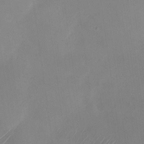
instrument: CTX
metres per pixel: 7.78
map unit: Nhu
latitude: -28.1039
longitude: -63.4049
